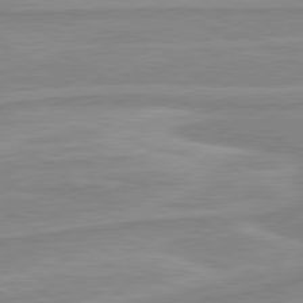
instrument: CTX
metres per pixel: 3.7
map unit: lApd
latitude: 80.4412
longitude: 171.2943
